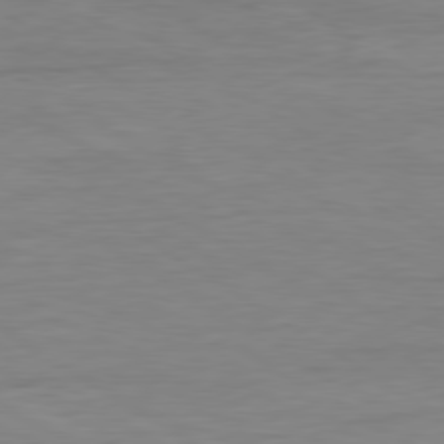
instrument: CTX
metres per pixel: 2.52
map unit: Ap
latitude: -80.8975
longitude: -79.9717
